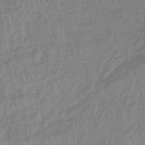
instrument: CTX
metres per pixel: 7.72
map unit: lHb
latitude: -44.8597
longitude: 73.1242
